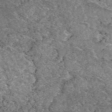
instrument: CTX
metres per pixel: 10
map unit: eAb
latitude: 49.0836
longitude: 113.6533
